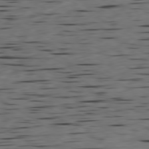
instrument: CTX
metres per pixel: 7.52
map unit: Ap
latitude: -79.9745
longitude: -100.5168
